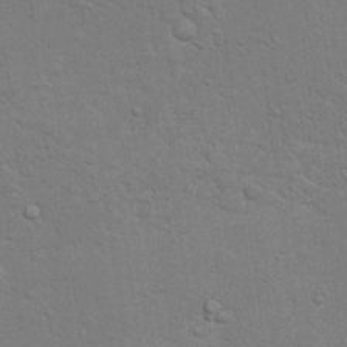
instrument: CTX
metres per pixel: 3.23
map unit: eHh
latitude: 19.5371
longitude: -62.3468
